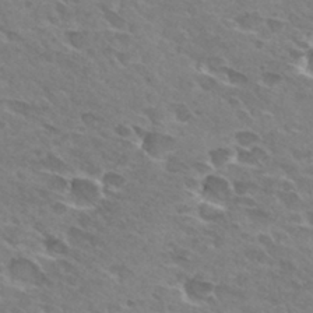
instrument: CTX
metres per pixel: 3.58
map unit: Hto
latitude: 29.5560
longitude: -42.4223
